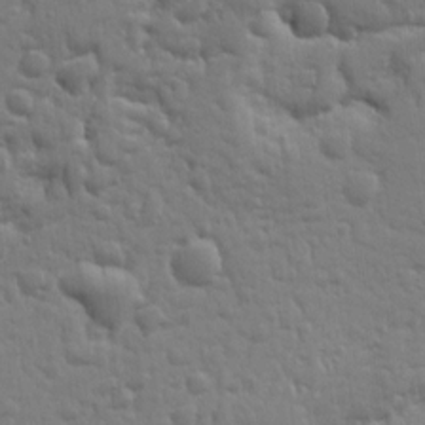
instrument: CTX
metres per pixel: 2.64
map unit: Ht
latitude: 10.3656
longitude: -77.4426
